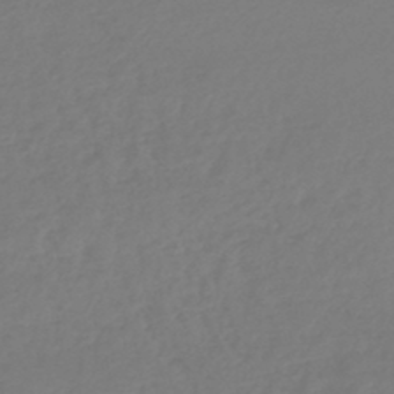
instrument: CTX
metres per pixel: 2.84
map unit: lHb
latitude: -45.4832
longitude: 70.5007
